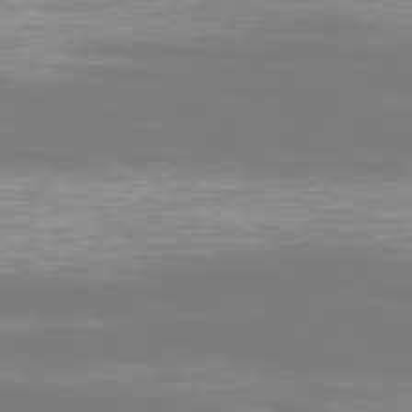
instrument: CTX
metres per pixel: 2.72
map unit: Ap
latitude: -77.5966
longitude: -62.0444
